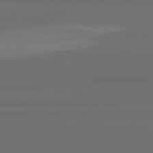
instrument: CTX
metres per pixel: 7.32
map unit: lApd
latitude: 82.3845
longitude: 163.8989
